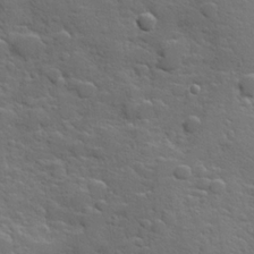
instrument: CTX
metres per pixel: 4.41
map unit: Hve
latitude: 25.0269
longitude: 148.6708
